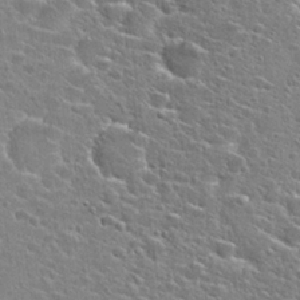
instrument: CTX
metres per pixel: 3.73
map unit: Hto
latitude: 24.6301
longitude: -44.7435
